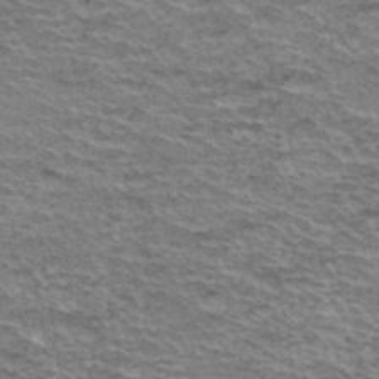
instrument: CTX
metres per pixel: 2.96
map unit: Hto
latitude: 37.2537
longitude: -43.5560
